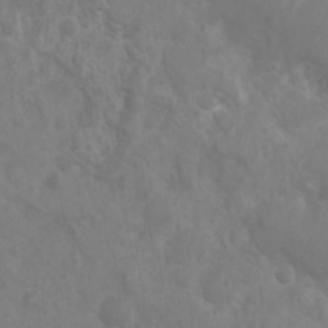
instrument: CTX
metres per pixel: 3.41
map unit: Nhu
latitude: 6.2900
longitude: -19.2915
